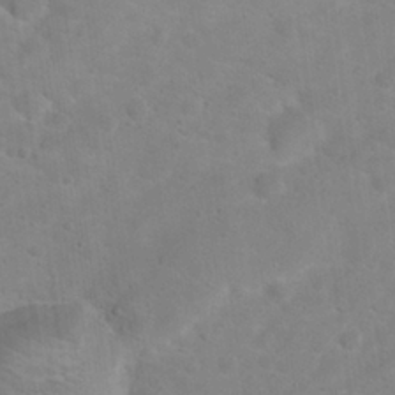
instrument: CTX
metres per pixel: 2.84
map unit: Hto
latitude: 17.6883
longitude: -38.2333
